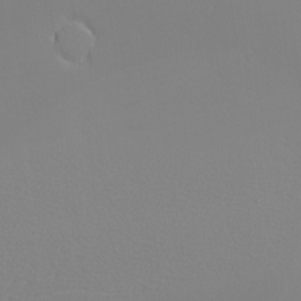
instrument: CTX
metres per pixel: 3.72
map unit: eHh
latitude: -5.6722
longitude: -86.4601
